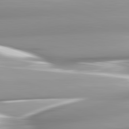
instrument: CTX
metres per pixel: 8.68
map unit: lApd
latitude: 82.4601
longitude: -142.9703
